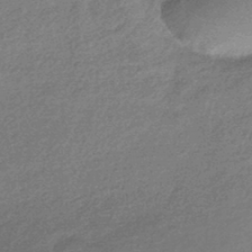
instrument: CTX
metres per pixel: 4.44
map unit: HNhu
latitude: -42.4817
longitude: 93.1998
